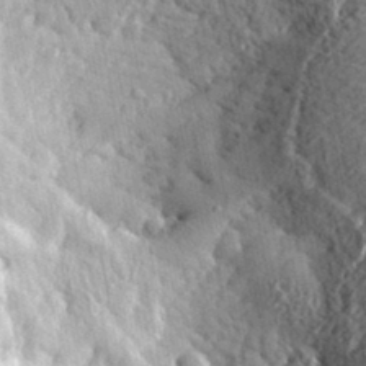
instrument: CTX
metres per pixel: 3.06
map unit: lHvf
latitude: 34.1011
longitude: -86.5357
